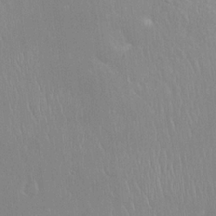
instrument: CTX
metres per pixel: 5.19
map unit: eHh
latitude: 21.5182
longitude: -58.5357
